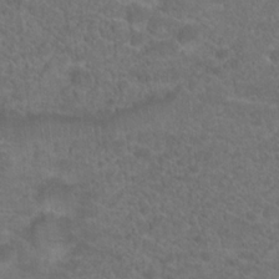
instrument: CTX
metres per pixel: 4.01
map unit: Hto
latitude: 19.7260
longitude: -39.0647
